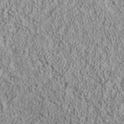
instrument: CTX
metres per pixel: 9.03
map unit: ANa
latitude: 37.3293
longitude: 18.4818
